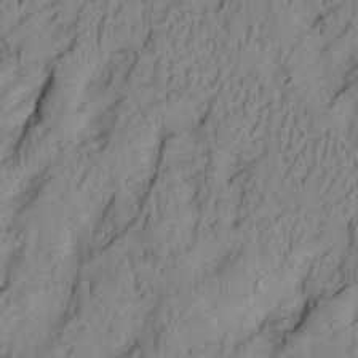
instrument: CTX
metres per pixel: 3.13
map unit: Aa
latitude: 7.3671
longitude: -128.1956
